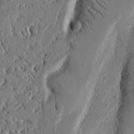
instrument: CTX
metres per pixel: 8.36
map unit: Nhu
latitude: 15.3293
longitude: -77.5749
